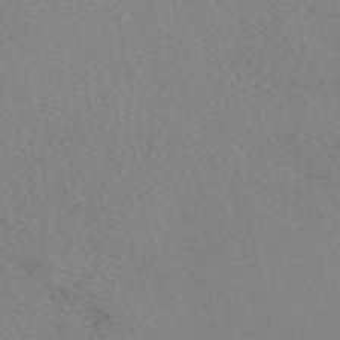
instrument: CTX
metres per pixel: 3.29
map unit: eAb
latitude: 50.1955
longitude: 107.0865
